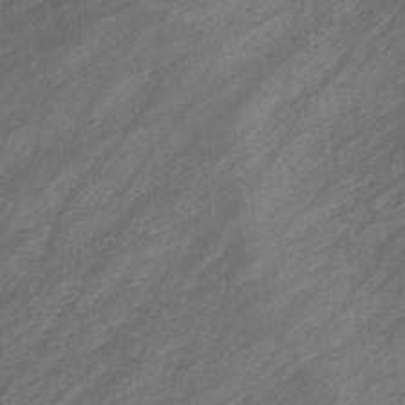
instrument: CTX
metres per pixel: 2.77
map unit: eHb
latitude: -32.4818
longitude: 70.8219
